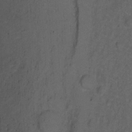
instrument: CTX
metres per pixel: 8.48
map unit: Ht
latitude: 1.6505
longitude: -33.3860
